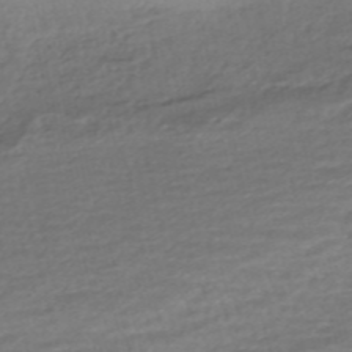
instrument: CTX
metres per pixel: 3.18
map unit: HNhu
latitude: -45.6722
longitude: 104.8408
